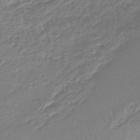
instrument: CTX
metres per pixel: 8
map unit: lHb
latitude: -44.6519
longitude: 76.2173
